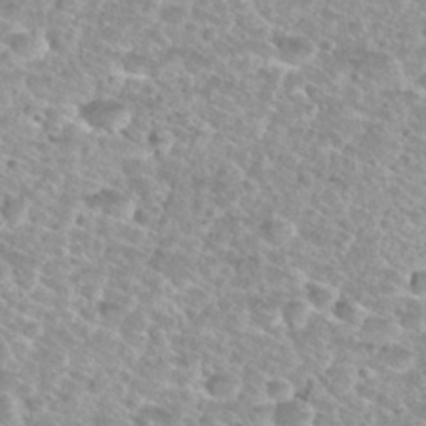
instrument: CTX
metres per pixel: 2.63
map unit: Nhu
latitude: 30.1956
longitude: -49.8205
